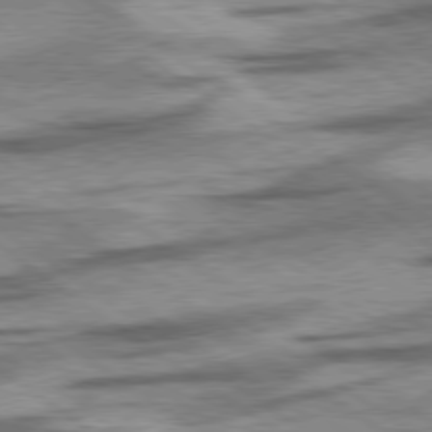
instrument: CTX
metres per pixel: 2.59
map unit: lApd
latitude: 78.5168
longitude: -53.5938
